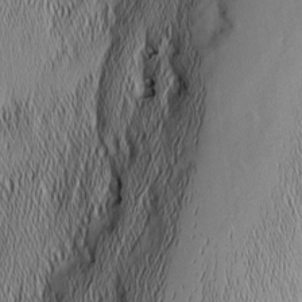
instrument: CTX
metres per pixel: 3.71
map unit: Nhu
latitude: -6.0850
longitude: -152.4979
